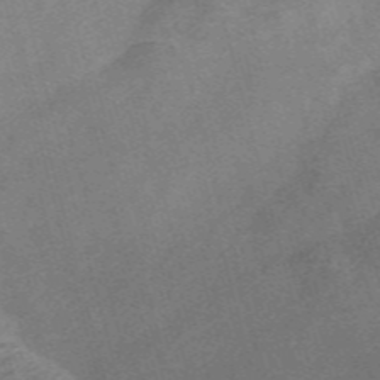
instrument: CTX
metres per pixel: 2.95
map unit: Nve
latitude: -58.5573
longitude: 64.8786
